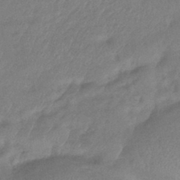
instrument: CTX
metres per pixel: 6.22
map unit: eHb
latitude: -42.1038
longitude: 83.7666
